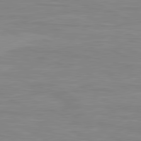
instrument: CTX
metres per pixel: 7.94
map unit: lApd
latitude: 80.7813
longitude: 171.6533
